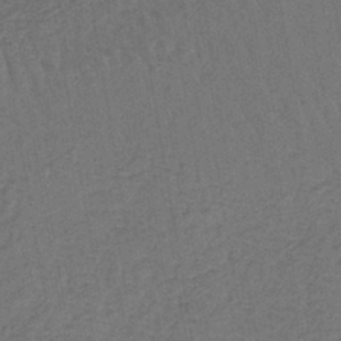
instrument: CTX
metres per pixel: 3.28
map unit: lHb
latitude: -39.6533
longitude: 63.6533
